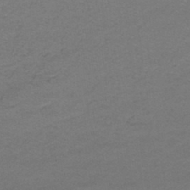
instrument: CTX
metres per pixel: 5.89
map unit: lHb
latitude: -42.7652
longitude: 57.9745
